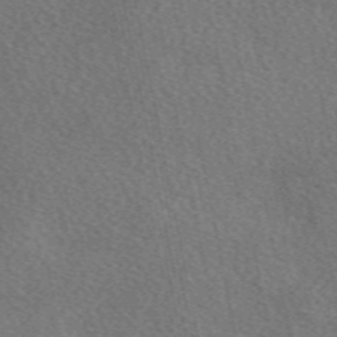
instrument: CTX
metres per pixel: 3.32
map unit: eAb
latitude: 50.5545
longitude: 116.8785
